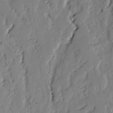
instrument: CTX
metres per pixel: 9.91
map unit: lAvf
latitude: -2.7085
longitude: -107.0647
